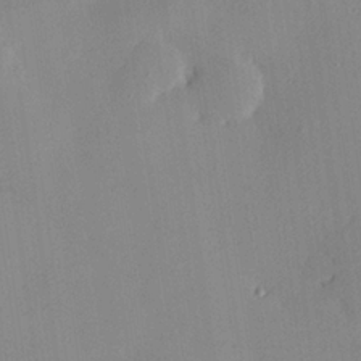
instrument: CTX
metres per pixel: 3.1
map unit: eHh
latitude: 24.5545
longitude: -90.8947
